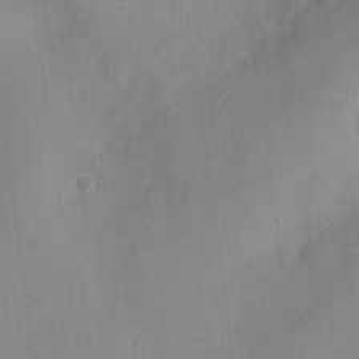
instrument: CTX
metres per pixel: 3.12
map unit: Nve
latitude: -22.9920
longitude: 106.8408
